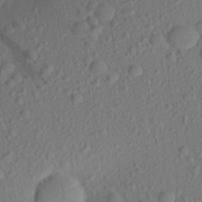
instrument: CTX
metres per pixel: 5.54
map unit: Aa
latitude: 23.0269
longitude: -143.4238
